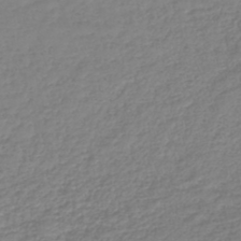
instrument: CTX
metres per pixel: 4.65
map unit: lHb
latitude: -43.4076
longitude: 72.0850
